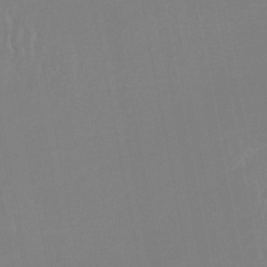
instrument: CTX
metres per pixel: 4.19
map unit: lHb
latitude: -44.2928
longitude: 74.9164
